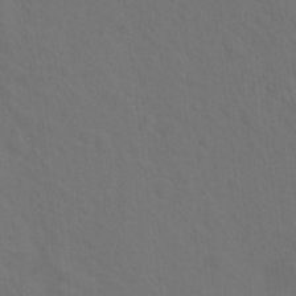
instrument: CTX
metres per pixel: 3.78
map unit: Hto
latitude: 19.3859
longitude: -39.7827
